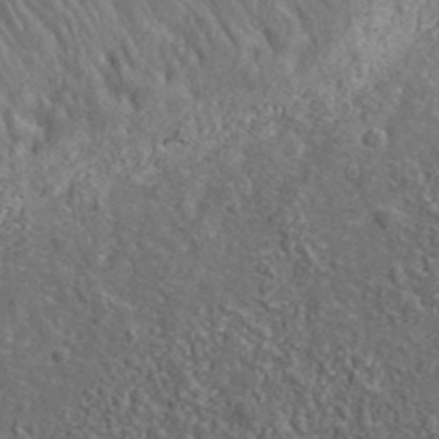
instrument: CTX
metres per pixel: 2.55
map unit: lHvf
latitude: 38.3089
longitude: -89.8584
